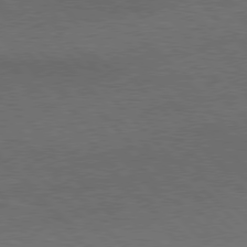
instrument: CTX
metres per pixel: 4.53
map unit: Hpe
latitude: 77.1970
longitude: -152.4034
